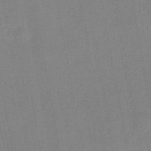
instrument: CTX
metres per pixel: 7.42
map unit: eHb
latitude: -44.0850
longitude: 86.2740
